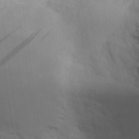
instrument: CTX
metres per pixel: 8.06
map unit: eHh
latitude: 30.2712
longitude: -69.4427
